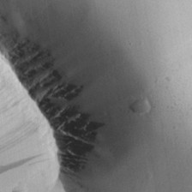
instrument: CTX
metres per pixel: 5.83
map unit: Aa
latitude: 25.3103
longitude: -143.8961
